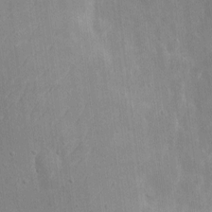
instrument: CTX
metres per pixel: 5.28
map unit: eHh
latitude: 8.3845
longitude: -72.3657
